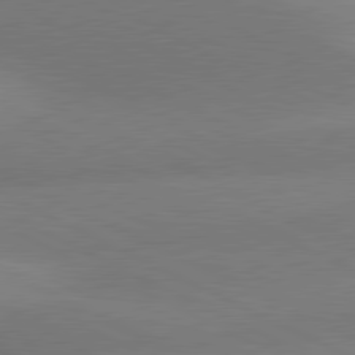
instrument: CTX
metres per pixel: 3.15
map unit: lApd
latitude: 80.8758
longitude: 126.1038
